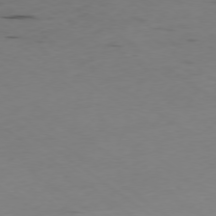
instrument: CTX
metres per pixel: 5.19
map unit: Ap
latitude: -77.2565
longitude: -72.3090
